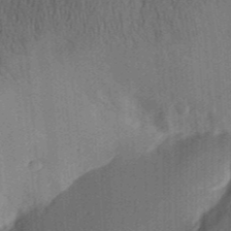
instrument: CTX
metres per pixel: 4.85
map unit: Aa
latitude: 30.4979
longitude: -142.1200
